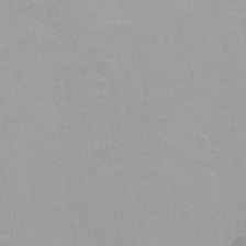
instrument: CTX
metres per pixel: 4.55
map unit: Ht
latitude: 3.0647
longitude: -34.0255
